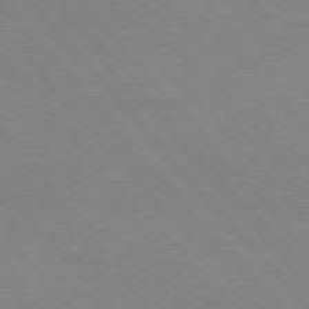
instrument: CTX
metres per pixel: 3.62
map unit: Hpe
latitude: 76.6301
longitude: -151.6316
